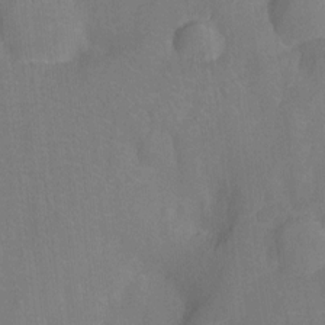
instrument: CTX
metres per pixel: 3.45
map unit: Nhu
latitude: -13.4266
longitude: -24.6112
